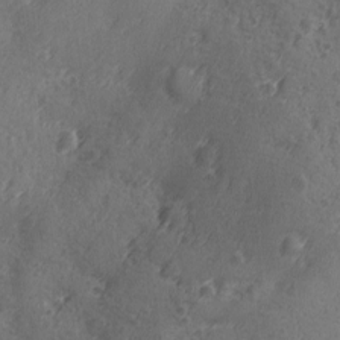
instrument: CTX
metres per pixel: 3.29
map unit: Ave
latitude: -9.2376
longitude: -118.8002
